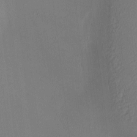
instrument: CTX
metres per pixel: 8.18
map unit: Ave
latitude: 2.5357
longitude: -115.4426
